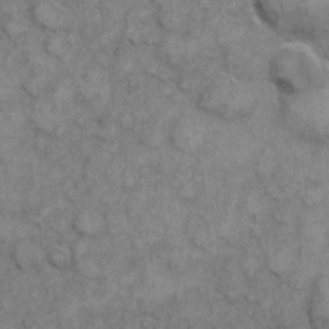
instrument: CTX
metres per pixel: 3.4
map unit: eHh
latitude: 6.6113
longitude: -64.8569
